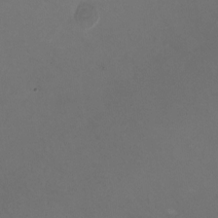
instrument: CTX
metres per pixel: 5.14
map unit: HNhu
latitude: -0.4818
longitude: -2.9324
